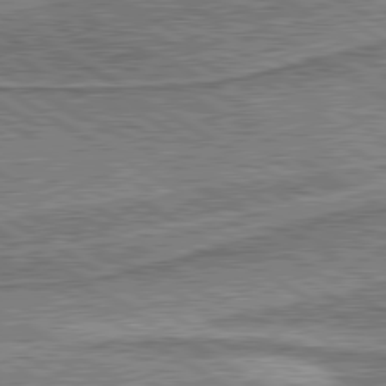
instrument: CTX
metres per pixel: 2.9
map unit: lApd
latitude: 80.2333
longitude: 172.3873
